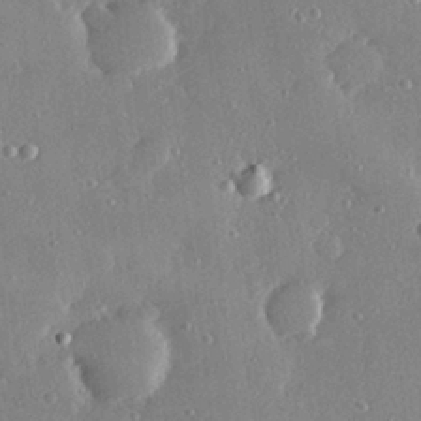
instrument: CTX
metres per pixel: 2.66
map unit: Hve
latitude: 28.8947
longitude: -91.4426
